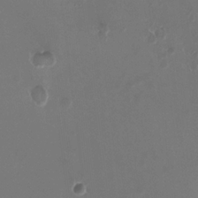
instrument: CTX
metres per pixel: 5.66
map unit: HNhu
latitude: -2.4440
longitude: -1.1781
